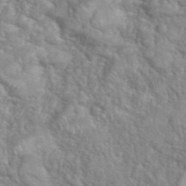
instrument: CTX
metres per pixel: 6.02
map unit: eHh
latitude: 39.3859
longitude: -58.0255
